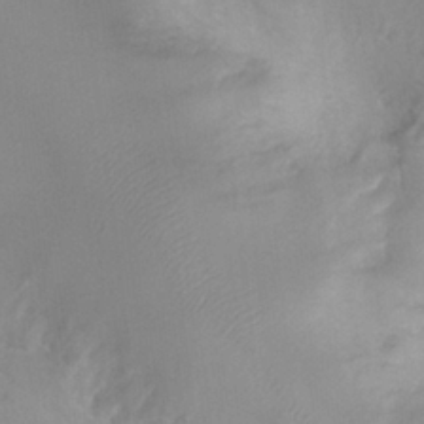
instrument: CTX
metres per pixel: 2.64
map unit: Ht
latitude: -3.6532
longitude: -18.7246
